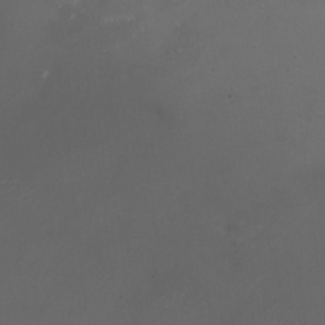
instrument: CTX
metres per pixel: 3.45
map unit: HNhu
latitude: 8.5168
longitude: -1.3103
